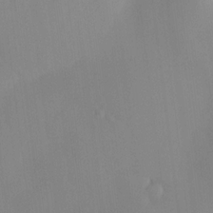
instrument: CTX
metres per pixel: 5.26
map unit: HNhu
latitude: 14.1578
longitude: 13.8045
